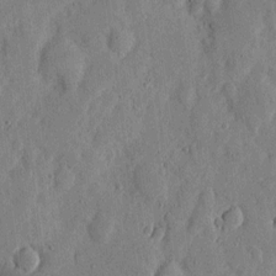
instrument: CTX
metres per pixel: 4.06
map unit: eHh
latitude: 5.7450
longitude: -71.9150
